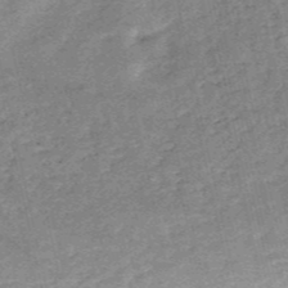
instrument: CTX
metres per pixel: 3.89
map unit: HNb
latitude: -53.9178
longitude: -40.5167
